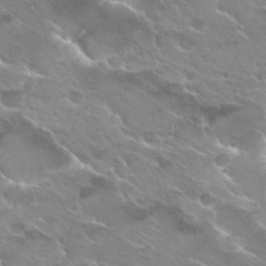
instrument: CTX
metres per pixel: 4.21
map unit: Hto
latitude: 25.5560
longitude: -37.6316
